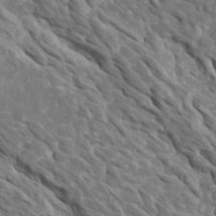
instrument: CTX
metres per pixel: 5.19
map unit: Htu
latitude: 1.8961
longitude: 142.8408
